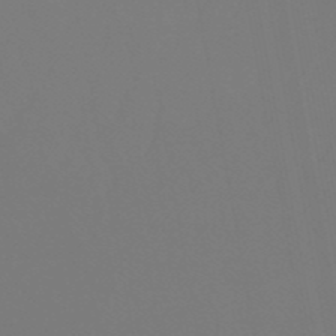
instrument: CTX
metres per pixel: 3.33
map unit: eHb
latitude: -50.6329
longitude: 74.4440
